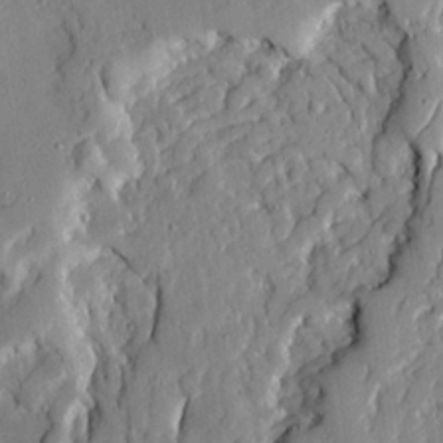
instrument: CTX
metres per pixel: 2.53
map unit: Ave
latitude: 21.6127
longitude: -129.8961
